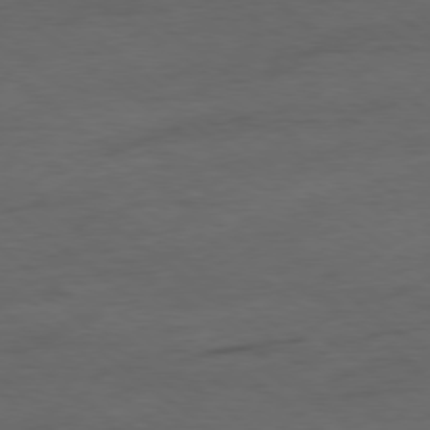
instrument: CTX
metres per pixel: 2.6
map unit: Hpe
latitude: -79.0297
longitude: -19.5182
